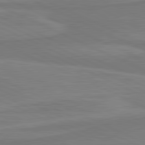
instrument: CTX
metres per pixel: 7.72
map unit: lApd
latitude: 81.4048
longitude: 169.7666
